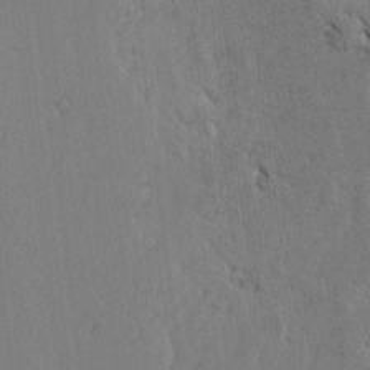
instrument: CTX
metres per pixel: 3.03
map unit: lAvf
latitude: -5.2942
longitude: -114.6868
